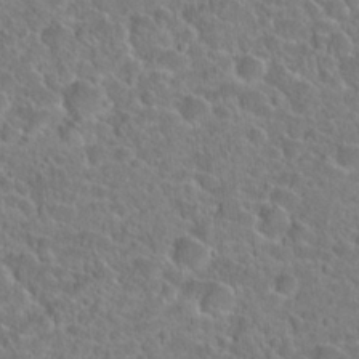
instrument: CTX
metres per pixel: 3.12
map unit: Hto
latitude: 23.4615
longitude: -45.8961
